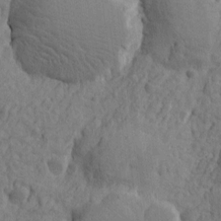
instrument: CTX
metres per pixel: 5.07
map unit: Htu
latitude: -3.1242
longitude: -175.5938
